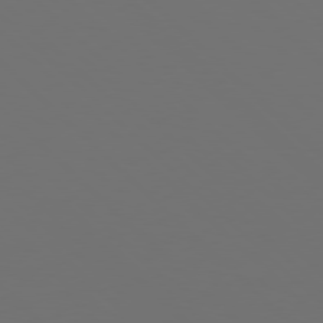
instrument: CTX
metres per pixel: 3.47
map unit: Hpe
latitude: 77.3859
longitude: -168.4979
